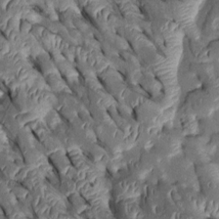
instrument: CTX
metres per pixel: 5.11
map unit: Htu
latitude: 0.3656
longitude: 148.2173
